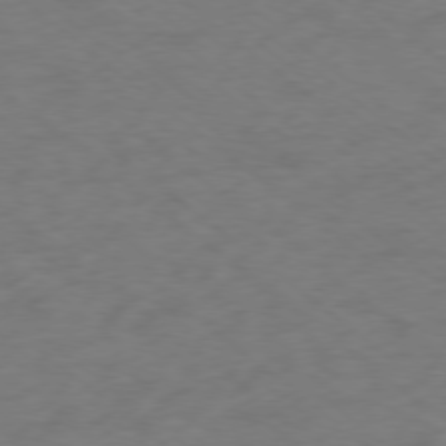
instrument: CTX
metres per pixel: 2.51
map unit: Ap
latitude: -77.8233
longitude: -76.1955
